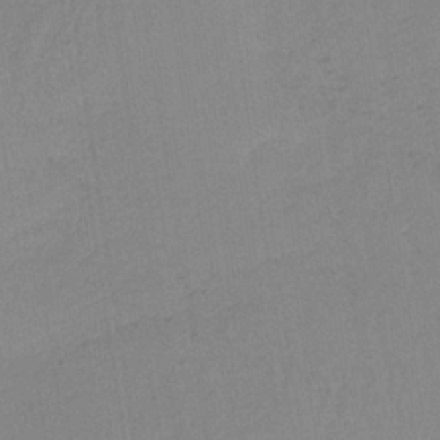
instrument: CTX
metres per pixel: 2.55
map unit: HNb
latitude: -33.9178
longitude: 63.4832
